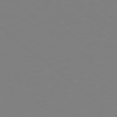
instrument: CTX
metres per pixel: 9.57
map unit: Hpe
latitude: 78.7624
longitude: -165.8583
